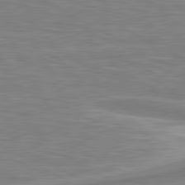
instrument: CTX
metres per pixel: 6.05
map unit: lApd
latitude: 80.8002
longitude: 173.6533
